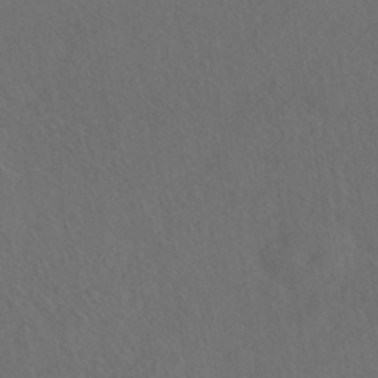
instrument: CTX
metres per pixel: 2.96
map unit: HNhu
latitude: -39.1053
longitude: 100.9352
